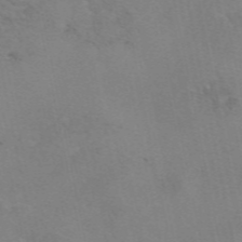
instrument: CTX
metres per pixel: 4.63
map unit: eAb
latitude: 49.8583
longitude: 104.6896
